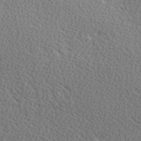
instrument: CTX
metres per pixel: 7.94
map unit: Hve
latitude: 2.1389
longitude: -121.7828
